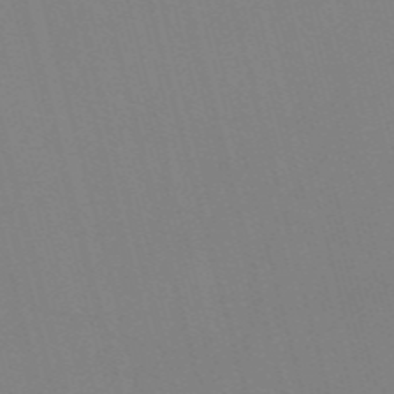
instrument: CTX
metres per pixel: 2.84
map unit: Nve
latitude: -57.8422
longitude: 62.0472
